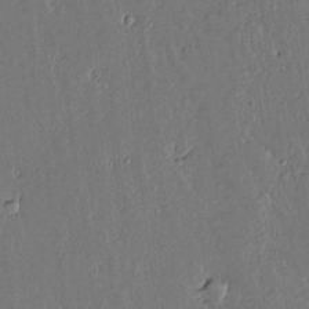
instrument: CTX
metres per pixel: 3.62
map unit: lAvf
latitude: 15.5183
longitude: -127.4993
